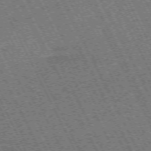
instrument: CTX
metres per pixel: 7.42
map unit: Hpe
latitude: -71.7100
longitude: 10.2928
